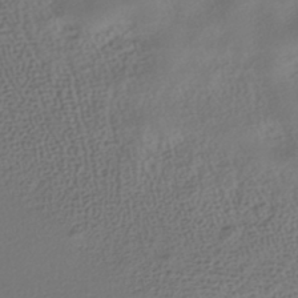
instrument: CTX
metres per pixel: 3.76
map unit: HNhu
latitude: -40.6896
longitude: 100.1038
